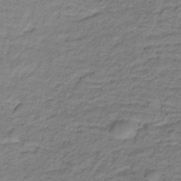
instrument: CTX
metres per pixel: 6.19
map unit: lHb
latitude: -32.2929
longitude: 65.9178
